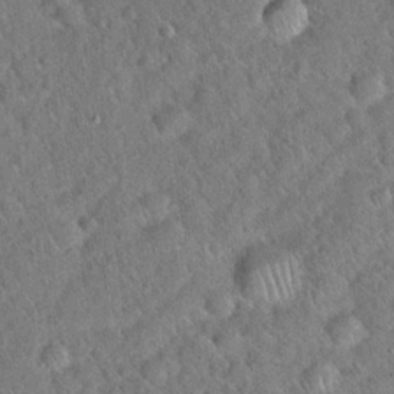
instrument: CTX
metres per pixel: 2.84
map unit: Hto
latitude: 18.9324
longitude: -52.8191
